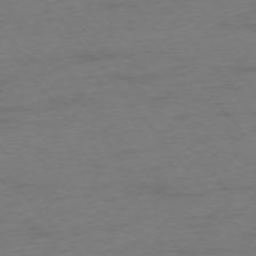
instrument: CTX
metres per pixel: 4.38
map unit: Ap
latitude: -75.8423
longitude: -72.6869
